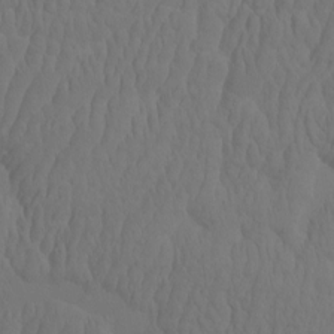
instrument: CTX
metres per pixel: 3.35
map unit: eHh
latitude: -2.1038
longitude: 15.1431
